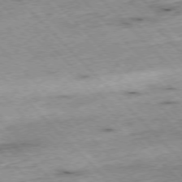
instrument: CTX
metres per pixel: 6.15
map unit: Hpe
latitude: -77.0675
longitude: -15.8395
